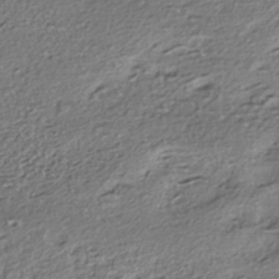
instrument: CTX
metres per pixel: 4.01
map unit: eHh
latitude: -41.2754
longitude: 121.0486
